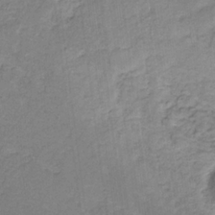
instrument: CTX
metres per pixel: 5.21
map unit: eHb
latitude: -32.0094
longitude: 67.3887
